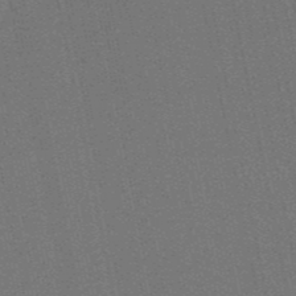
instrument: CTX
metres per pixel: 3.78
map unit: eHb
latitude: -50.4629
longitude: 79.3509
